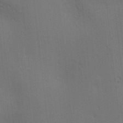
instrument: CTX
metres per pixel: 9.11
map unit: lAa
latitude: 11.6316
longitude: -108.4790
